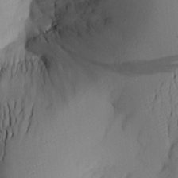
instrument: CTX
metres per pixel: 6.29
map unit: Aa
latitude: 20.5546
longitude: -144.8569
